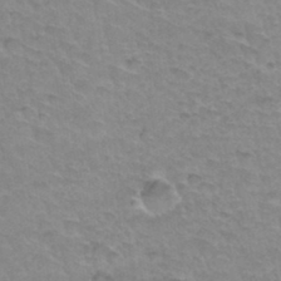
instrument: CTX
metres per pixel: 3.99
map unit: Hto
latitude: 34.6301
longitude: -45.7260
